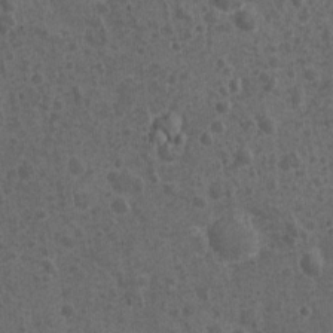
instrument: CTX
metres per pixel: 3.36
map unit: Nhu
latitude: 2.1389
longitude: -16.3089
